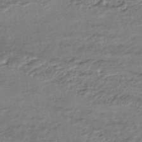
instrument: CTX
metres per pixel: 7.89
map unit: HNhu
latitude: -45.0298
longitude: 95.9556
